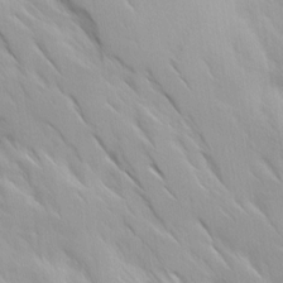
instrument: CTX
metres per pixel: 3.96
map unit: Ave
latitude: 9.7072
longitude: -103.4426
